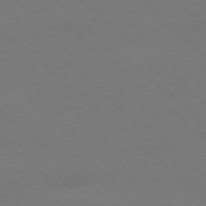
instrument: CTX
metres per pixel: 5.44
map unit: Ap
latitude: -78.0283
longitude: -84.4979
